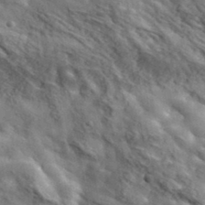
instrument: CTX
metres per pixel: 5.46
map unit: lHvf
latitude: 37.2159
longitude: -88.2334
